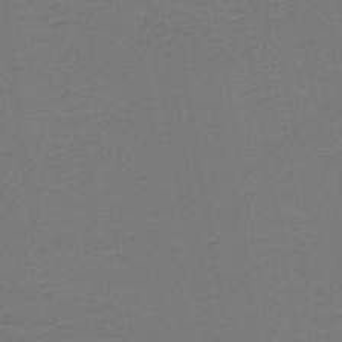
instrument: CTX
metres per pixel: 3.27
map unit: lHb
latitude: -43.3887
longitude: 54.1606
